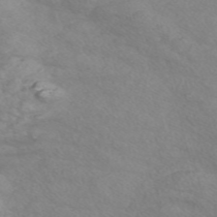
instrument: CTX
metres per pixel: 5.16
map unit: Nve
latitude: -57.4076
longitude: 55.1053
